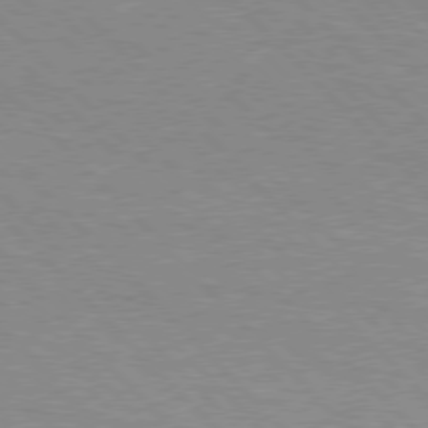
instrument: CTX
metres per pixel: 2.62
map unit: Hpe
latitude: 76.8191
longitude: -152.7813
